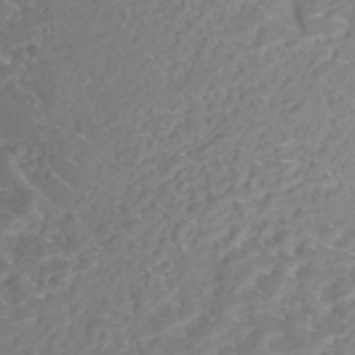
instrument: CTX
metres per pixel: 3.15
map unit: Nhe
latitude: -46.2361
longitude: 153.6344
